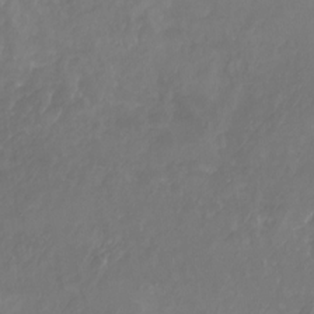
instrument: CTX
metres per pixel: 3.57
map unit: Nhu
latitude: -28.0850
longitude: -71.3481
